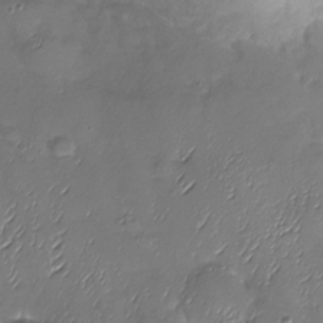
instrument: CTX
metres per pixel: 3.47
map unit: Nhu
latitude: -27.8422
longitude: -59.2915
